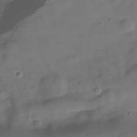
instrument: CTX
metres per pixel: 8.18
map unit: Hve
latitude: -30.2172
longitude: 94.9541
